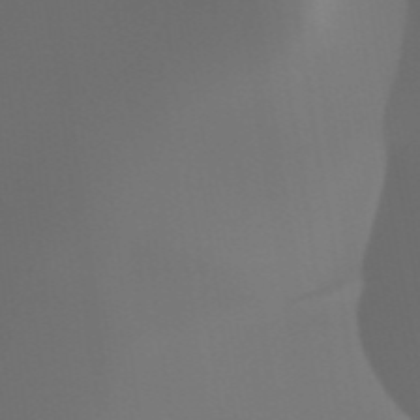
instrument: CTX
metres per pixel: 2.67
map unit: HNhu
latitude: -47.7288
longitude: 30.5385
